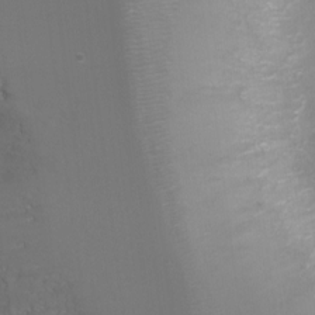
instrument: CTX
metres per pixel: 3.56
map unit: Ht
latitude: -7.3131
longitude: -20.8569
